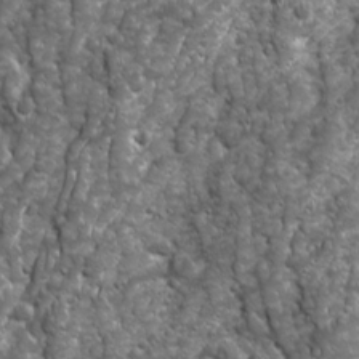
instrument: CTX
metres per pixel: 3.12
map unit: Ave
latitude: 16.3656
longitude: -133.0081
